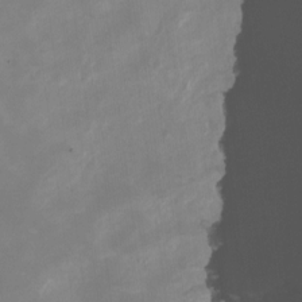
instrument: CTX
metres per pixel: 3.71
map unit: Nhu
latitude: -13.5210
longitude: -52.0822
